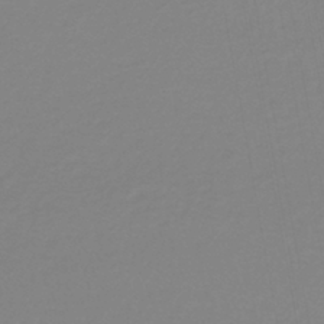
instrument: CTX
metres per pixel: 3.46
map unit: lHb
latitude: -41.6344
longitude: 63.5777
